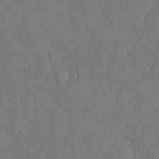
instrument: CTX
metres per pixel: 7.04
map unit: eHh
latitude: 5.4237
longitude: -72.8758
